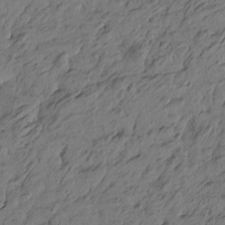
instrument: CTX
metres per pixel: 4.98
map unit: Htu
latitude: -6.0472
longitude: -179.6883
